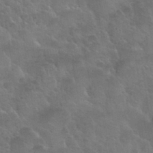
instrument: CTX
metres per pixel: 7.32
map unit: Nhu
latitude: 30.5168
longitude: -51.8016
